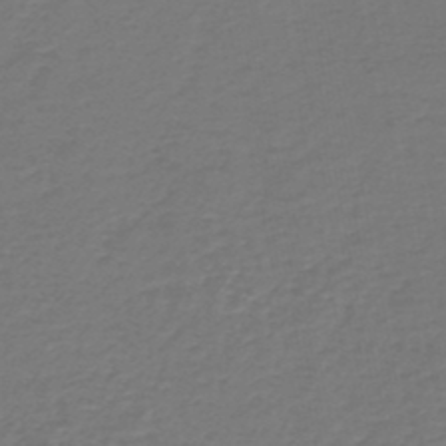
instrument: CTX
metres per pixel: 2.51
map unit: HNb
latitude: -47.3509
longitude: 52.6707
